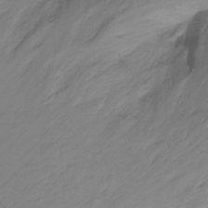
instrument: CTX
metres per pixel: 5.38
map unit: Ht
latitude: -15.6155
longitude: -45.7638
